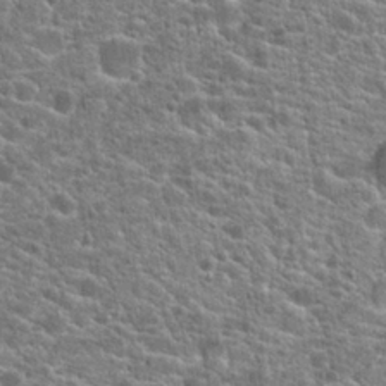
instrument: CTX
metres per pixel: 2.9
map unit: Hto
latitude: 21.3104
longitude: -44.3656
